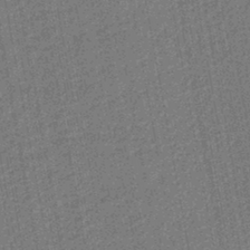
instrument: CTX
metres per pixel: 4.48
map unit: lHb
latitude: -43.5966
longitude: 65.2376
